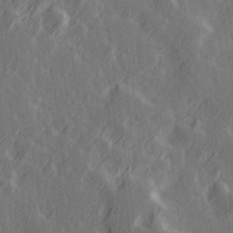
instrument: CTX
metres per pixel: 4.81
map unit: Hve
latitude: 26.3845
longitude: 146.2928
